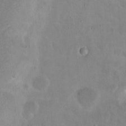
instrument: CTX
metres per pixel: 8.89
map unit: Nhu
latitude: 16.9703
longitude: -30.7436
